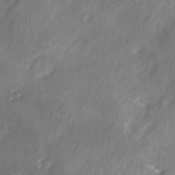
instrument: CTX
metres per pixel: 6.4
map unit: Ave
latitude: 0.3278
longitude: -112.3467
